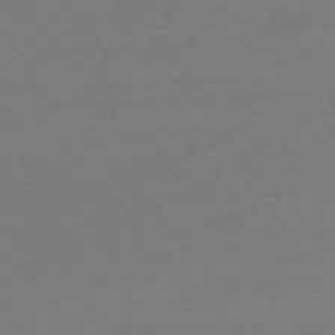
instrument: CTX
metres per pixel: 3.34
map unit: Ap
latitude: -76.1984
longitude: -80.9325
